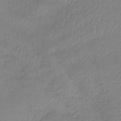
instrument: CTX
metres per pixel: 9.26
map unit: eHb
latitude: -41.5588
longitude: 82.6896
